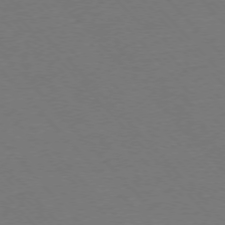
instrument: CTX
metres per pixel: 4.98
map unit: Ap
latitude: -76.2173
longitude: -86.0633
